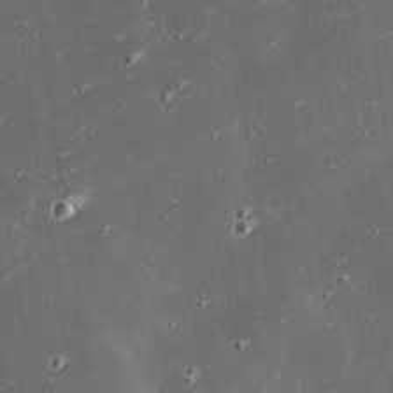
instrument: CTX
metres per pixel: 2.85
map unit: eHh
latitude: 25.1781
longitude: -89.7639
